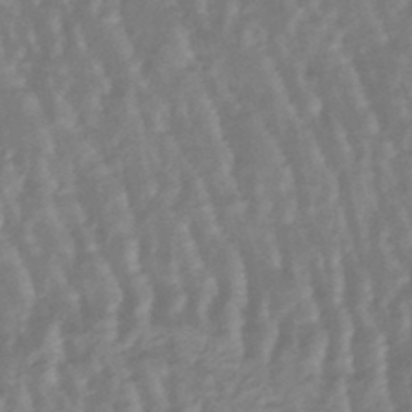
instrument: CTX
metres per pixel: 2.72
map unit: lHb
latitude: -47.4832
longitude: 78.7841
